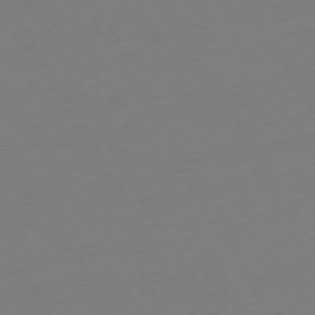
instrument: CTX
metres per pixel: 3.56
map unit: Ap
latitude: -74.0661
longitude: -68.8947
